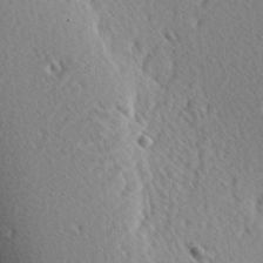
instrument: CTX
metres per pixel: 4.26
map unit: Hve
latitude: 1.8961
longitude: -124.2900
